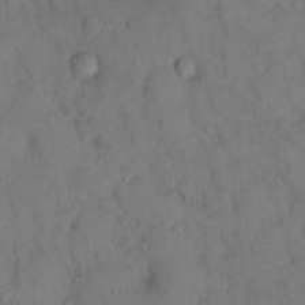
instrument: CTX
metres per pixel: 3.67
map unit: eHh
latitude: 13.2159
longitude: -62.2334
